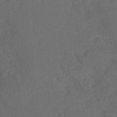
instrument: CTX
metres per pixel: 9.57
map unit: Nhu
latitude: -15.3321
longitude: -57.5182
